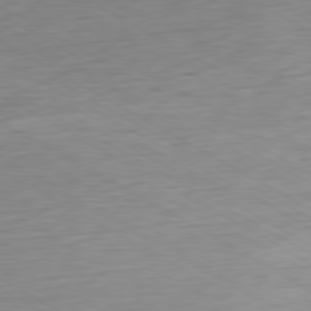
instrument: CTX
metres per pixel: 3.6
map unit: Ap
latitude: -79.7477
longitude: -57.1592
